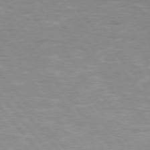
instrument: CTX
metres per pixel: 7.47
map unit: Hpe
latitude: 75.9906
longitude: -154.8002
